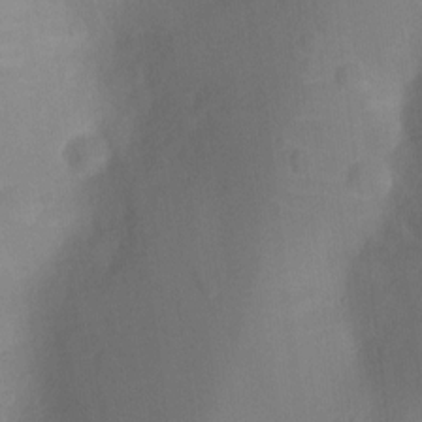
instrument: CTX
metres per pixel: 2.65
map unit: Ht
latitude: -10.0094
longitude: -23.7827
